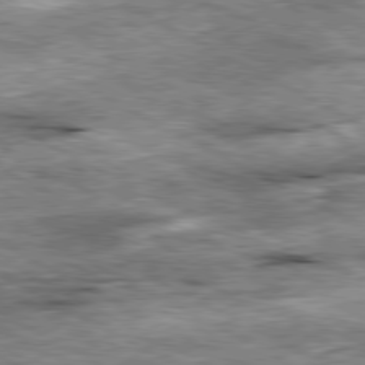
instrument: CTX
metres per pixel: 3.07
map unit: Ap
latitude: -80.9920
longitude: -89.5560
